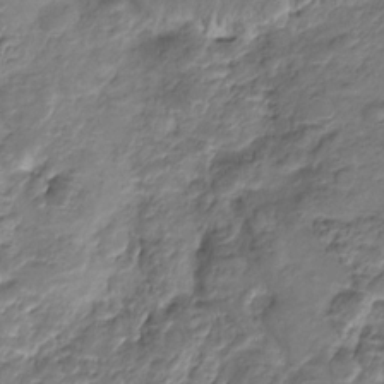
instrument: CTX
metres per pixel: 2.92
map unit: HNhu
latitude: -21.6533
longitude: 84.7841
